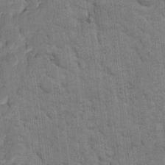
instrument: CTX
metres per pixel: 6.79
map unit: eHh
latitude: 10.8380
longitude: -65.3482
